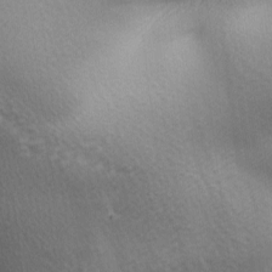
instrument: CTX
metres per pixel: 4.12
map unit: lAa
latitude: -6.0850
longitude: -121.7072
